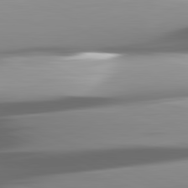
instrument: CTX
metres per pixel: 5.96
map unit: lApd
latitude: 82.3845
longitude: -147.2348
